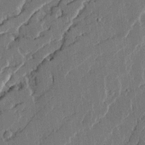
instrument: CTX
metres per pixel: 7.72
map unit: Ave
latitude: 15.0837
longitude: -137.2348
